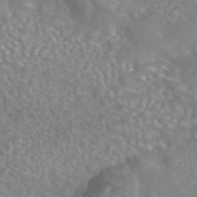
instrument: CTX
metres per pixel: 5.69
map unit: eAb
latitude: 44.5546
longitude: 106.9353
